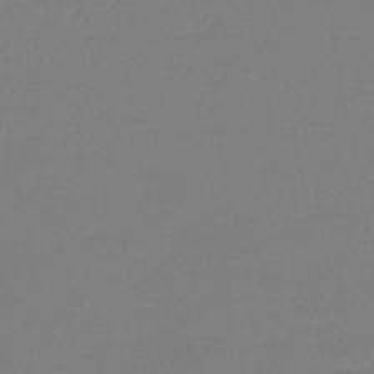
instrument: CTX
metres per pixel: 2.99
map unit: eHb
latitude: -45.7100
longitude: 86.0283
